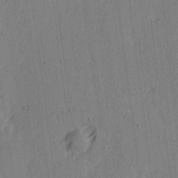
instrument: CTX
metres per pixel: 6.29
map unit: Ave
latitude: 14.2145
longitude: -106.3656
